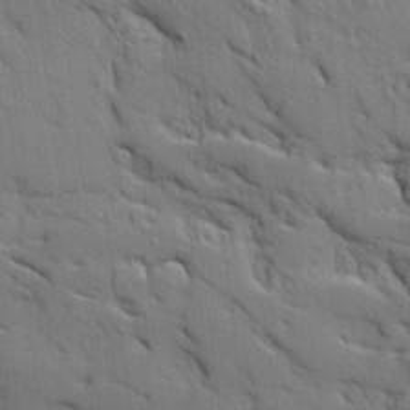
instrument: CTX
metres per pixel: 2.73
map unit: Ave
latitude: 9.5938
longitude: -102.4412
